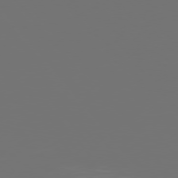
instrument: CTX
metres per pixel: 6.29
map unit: Hpe
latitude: 76.2711
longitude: -142.3278
